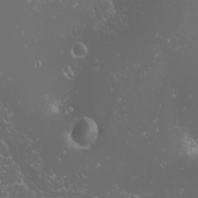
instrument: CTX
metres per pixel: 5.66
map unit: Nhu
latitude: -0.4818
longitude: -79.0270
